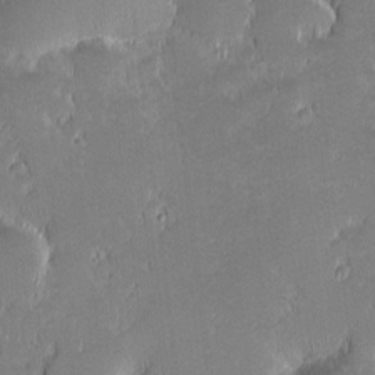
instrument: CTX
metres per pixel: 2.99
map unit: eHh
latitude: -1.6911
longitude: -85.5371
